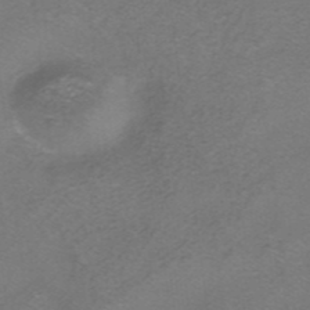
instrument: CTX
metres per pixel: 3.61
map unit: HNhu
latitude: -40.7463
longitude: 103.9367
